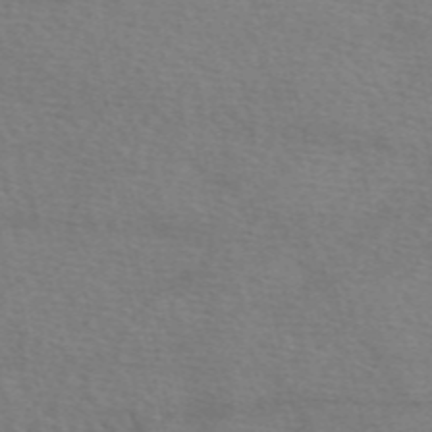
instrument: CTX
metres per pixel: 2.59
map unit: eAb
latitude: 50.3845
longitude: 106.3118
